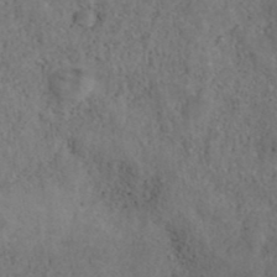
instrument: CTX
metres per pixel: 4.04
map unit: ANa
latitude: 39.3859
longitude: 22.4440
